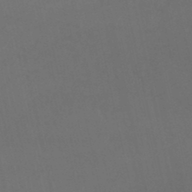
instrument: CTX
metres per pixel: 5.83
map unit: lHb
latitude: -46.7274
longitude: 66.8219
